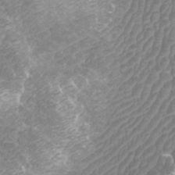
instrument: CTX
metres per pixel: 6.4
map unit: Htu
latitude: 3.2159
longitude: -20.4601
